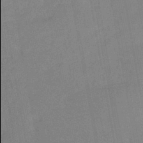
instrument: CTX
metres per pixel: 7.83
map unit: eHb
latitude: -44.4062
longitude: 86.0094
